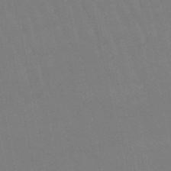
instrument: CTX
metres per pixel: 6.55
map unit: eHb
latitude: -50.4818
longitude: 71.0109
